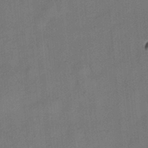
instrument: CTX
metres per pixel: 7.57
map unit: HNhu
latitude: 12.1200
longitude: 10.6708
